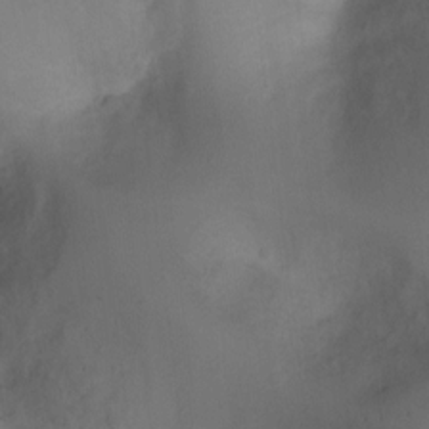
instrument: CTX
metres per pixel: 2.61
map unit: Ht
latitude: 2.3845
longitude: -27.5371
